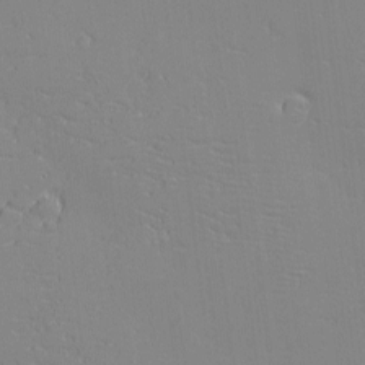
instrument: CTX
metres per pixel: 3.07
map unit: eHh
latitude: -3.6154
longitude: -80.5168
